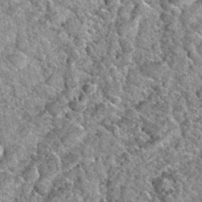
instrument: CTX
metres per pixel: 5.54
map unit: Hto
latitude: 35.4615
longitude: -52.3467
